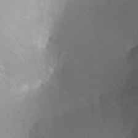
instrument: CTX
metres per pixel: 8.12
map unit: Nhu
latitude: 1.8961
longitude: -15.0837
